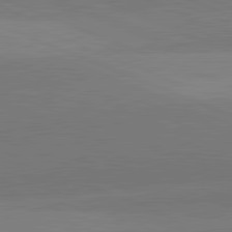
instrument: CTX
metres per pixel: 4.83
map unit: lApd
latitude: 82.1011
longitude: 138.0283
